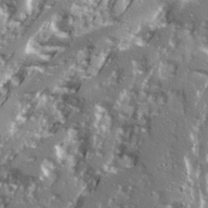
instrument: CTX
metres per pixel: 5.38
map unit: Ave
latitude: 20.9892
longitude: -131.0459
